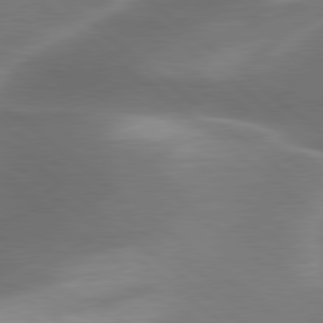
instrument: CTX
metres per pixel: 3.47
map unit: lApd
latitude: 79.9339
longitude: -117.2159
